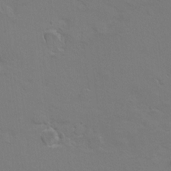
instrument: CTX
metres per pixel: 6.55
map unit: Hto
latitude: 8.6869
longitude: -31.2726
